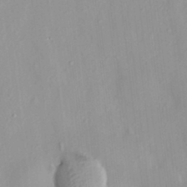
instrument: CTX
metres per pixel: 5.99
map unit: HNhu
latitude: 3.9339
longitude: 5.8422
